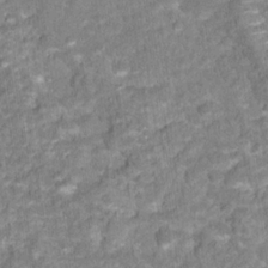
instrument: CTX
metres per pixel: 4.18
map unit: Hto
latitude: 17.3104
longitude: -36.6302
